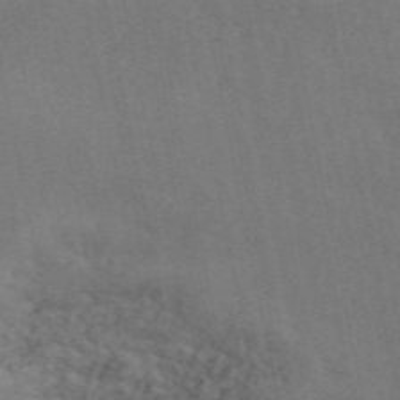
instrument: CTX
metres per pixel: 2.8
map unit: ANa
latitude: 50.1200
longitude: -80.9892
